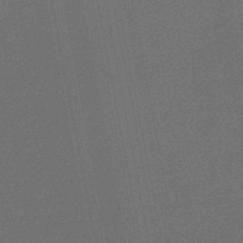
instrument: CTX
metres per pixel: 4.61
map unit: HNhu
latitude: -47.5021
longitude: 99.2376
